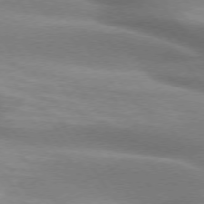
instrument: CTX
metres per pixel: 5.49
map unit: lApd
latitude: 74.5357
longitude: -49.1025
